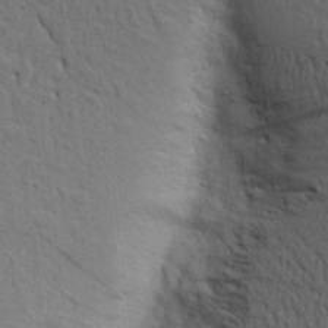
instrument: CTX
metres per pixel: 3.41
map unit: Aa
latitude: 27.3860
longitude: -143.4993
